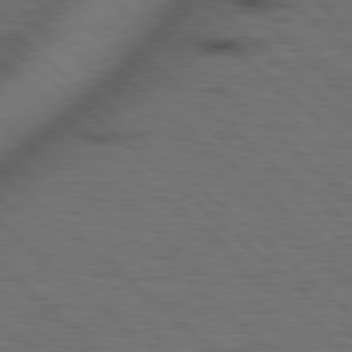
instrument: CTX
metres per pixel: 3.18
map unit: Hpe
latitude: 78.1011
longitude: -155.7450
